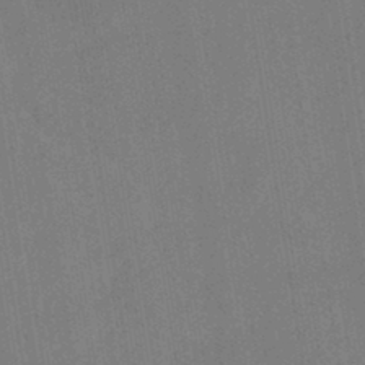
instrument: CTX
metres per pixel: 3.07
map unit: HNhu
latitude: -42.4628
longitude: 94.2928
